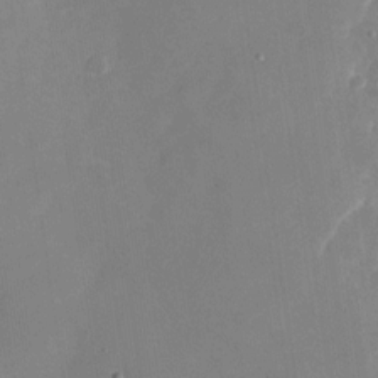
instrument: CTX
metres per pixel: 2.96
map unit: Nhu
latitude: -28.6896
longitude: -65.9906
